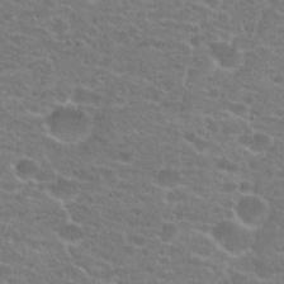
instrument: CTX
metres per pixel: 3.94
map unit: Hto
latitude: 22.6112
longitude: -43.6883
